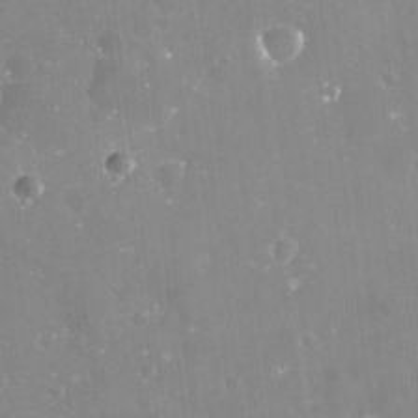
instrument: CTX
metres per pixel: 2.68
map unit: Nve
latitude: -17.5399
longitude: -59.0459
